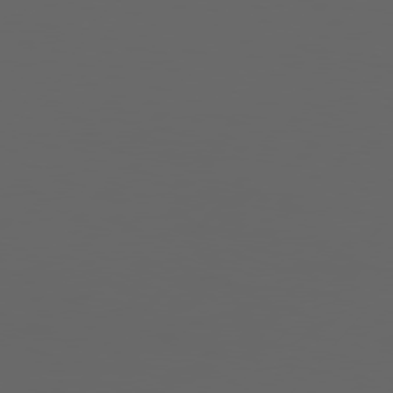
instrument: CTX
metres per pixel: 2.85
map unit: Hpe
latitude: 76.7246
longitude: -139.9717
